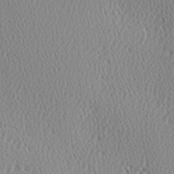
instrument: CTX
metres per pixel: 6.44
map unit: Hve
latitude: 2.7813
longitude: -124.5734
